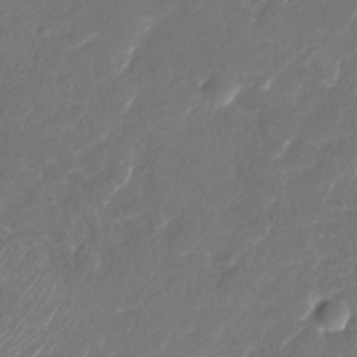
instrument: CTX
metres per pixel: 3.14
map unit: Nhu
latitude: -29.5588
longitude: -71.0836
